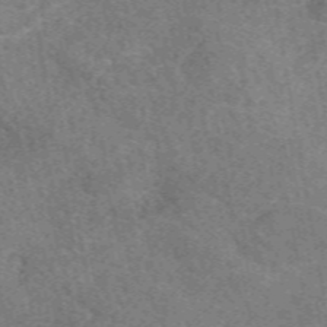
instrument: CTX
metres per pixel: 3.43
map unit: eAb
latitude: 50.0255
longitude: 115.8044
